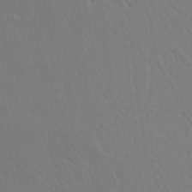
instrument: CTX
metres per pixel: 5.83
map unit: Nhu
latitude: 19.3292
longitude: -73.3104
